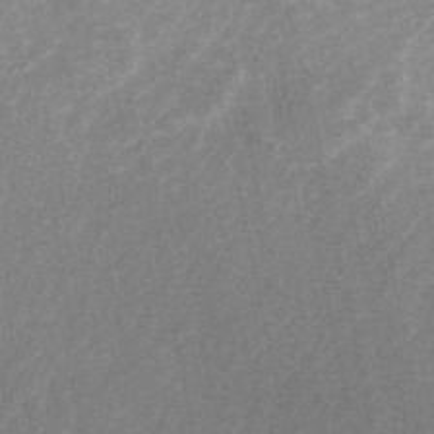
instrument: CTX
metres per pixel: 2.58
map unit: ANa
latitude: 45.6694
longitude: 25.4832
